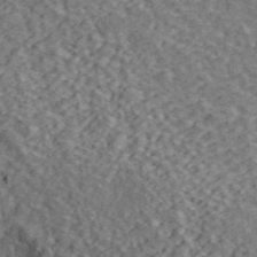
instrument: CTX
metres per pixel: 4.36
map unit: ANa
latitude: 45.2915
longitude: 45.8422
